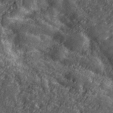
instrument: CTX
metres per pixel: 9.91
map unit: lHvf
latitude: 39.4804
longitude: -88.3468
